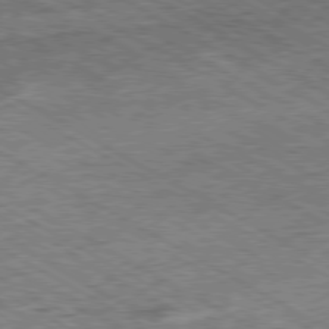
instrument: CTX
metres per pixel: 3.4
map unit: Ap
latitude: -80.1984
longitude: -85.4993
